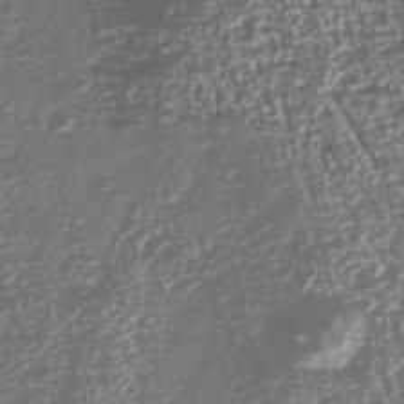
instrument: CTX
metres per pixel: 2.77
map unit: Nhu
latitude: -39.9178
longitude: -82.1766
